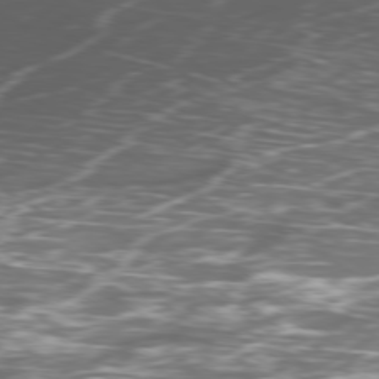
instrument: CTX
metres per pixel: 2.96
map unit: Ap
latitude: -79.5399
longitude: -71.9339
